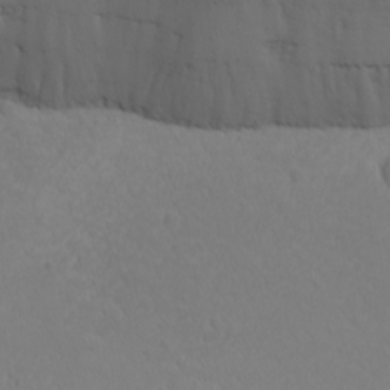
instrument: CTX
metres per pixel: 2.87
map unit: Nhu
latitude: -7.7100
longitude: -70.2522
